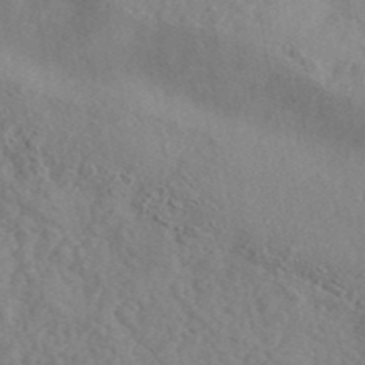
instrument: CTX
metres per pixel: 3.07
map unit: ANa
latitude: 42.7624
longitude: 53.2942
